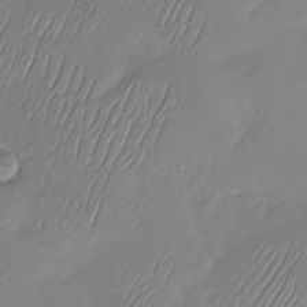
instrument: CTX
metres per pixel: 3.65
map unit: Nhu
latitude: -28.9164
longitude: -58.7246
